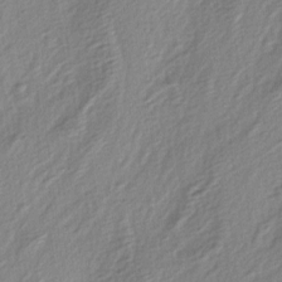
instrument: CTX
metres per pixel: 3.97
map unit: lAa
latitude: -4.6896
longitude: -123.2915
